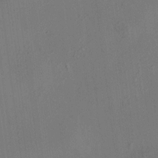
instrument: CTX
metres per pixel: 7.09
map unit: HNhu
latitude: 8.5168
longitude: 16.3307
